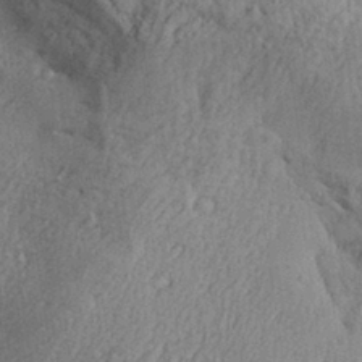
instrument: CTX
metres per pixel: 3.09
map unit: Aa
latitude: 29.7260
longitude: -136.3656
